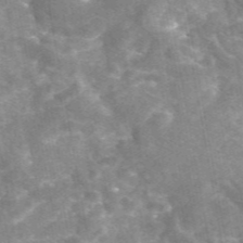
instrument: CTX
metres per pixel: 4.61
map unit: eAb
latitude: 45.8394
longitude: 120.8597
